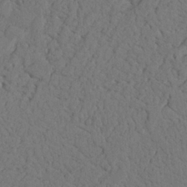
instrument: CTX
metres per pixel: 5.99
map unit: Nhu
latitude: 21.8773
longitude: -74.9136
